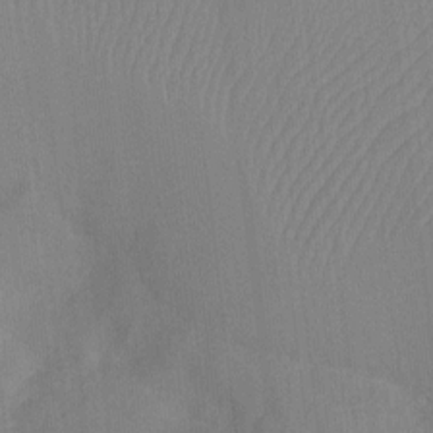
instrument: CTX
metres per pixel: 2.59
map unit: Nhu
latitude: -12.8786
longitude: -24.1766
